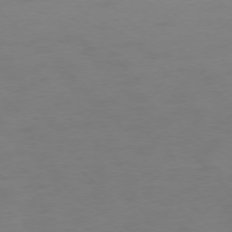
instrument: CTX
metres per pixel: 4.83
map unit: Ap
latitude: -77.1053
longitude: -71.0458
